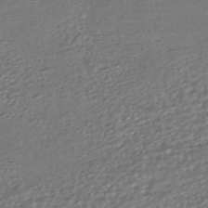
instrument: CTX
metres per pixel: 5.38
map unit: HNhu
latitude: -45.5777
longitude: 105.3887
